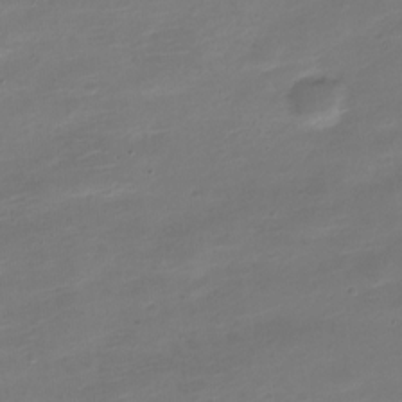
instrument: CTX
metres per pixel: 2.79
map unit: Nve
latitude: -21.3887
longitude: 105.4643
